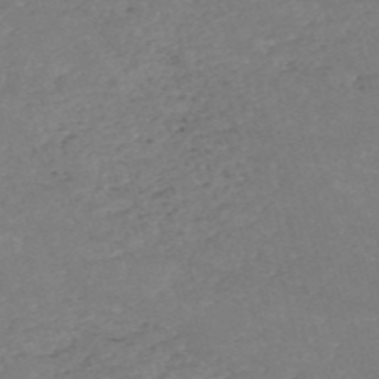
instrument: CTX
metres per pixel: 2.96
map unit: HNb
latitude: -54.0661
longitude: -36.2145
